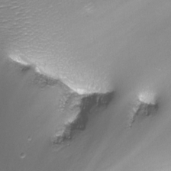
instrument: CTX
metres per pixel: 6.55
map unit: Nhu
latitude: -12.2740
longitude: -68.2901
